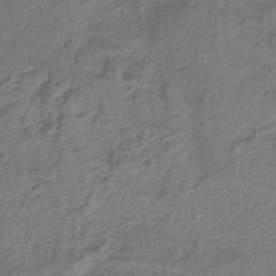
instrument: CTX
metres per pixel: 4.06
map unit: HNb
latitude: -36.1605
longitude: 58.2739
